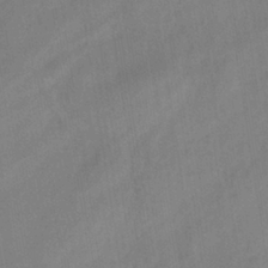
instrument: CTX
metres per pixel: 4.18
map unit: eHh
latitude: -39.8045
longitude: -26.3845
